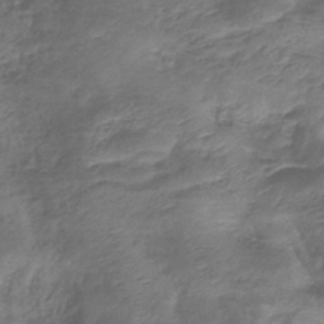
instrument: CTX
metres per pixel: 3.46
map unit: lHb
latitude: -39.1053
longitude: 75.3699
